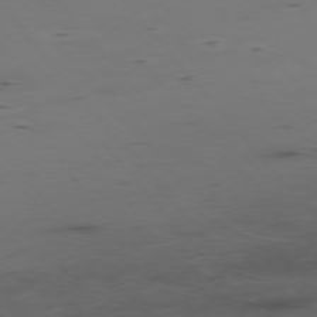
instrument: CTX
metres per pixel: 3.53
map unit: Hpe
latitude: -76.1228
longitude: -17.4615
